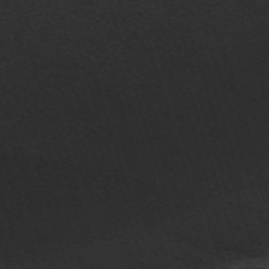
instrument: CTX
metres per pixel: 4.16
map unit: eHh
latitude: -62.1228
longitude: 49.7856
